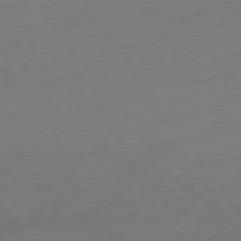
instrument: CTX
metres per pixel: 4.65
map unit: Ap
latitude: -78.4629
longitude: -76.3089
